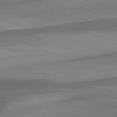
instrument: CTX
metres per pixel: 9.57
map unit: lApd
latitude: 82.0822
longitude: 129.0109
